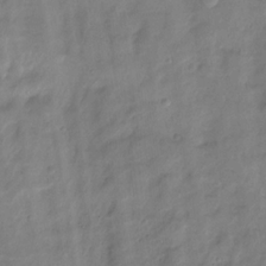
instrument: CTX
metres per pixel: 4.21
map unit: Hto
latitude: -8.4818
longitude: -44.4790
